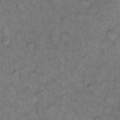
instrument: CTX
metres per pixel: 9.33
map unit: eHh
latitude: 14.3468
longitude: -65.1970
